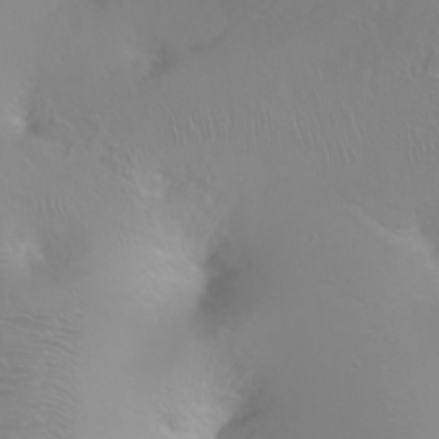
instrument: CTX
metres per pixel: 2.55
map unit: Ht
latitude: -2.1227
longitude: -61.3104
